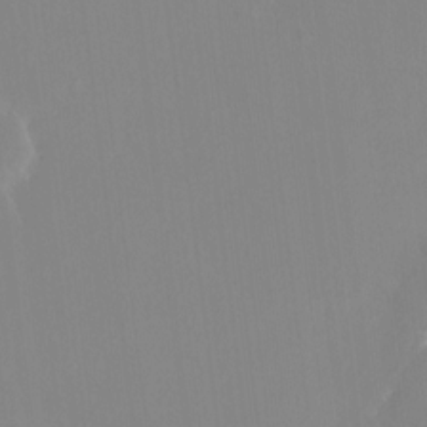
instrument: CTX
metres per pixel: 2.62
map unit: HNhu
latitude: 7.0647
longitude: 2.4440
